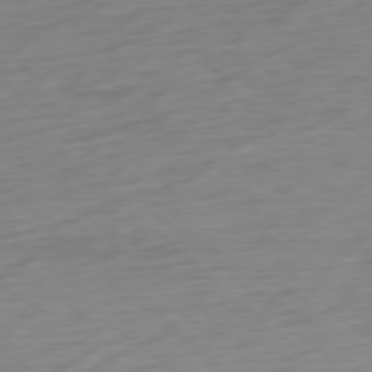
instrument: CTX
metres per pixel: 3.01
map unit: Ap
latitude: -78.8030
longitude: -71.5560
